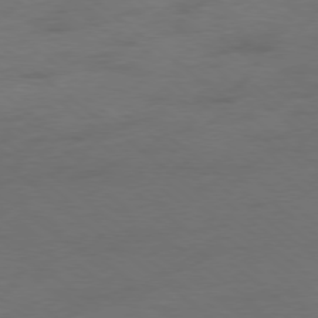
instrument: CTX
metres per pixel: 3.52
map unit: Hpe
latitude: -78.9919
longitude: -19.9906
